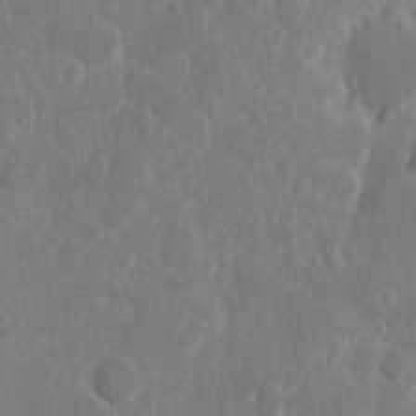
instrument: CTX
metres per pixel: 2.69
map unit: eHh
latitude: 7.6316
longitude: -70.6112
